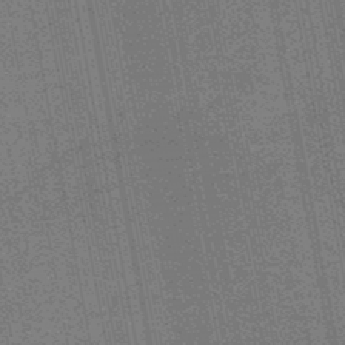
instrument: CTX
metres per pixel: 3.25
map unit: HNb
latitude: -45.5021
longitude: 52.8219
